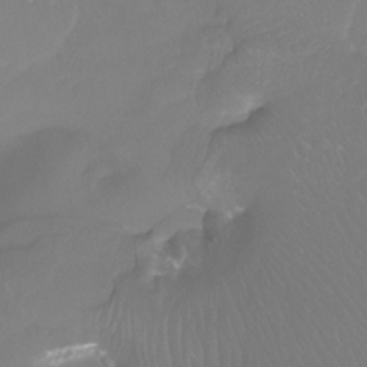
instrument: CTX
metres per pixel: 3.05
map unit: Htu
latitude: -13.1998
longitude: -49.4426
